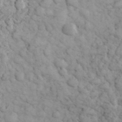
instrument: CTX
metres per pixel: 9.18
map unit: eHh
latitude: 32.2711
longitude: -66.8380
